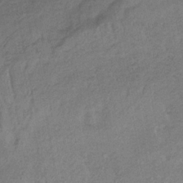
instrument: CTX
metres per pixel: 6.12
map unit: HNb
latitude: -32.4251
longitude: 62.2172
